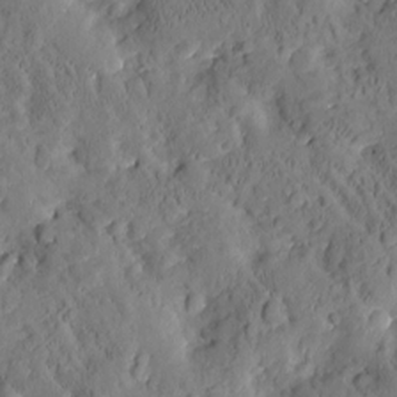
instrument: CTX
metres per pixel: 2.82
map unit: Htu
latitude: -2.9352
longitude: 174.6329
